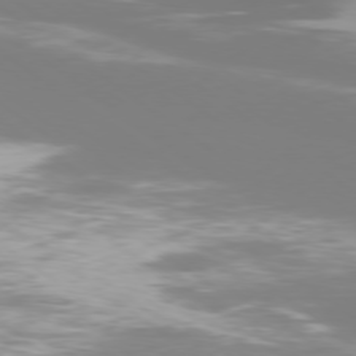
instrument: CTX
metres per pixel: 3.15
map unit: Ap
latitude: -78.5762
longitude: -93.4615
